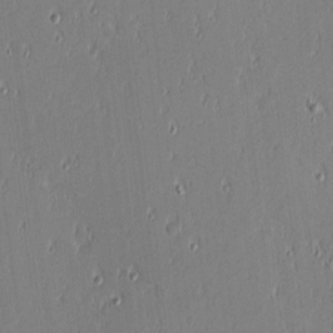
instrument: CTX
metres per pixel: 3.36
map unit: eHh
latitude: -3.2753
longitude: -82.7813
